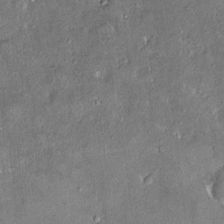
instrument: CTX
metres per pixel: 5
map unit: HNhu
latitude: 3.5749
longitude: 6.9353
